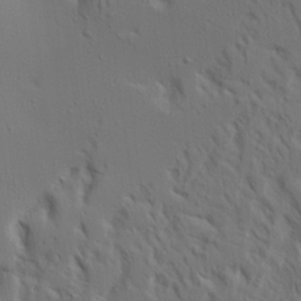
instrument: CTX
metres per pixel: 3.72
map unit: Aa
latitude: 18.7246
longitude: -124.9324
